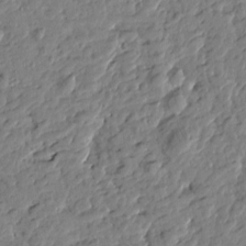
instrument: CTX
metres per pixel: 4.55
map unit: Htu
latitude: -0.8030
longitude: -178.6302
